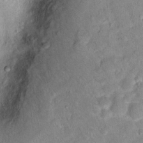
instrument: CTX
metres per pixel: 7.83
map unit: Hto
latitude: 14.5168
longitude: -34.0444
